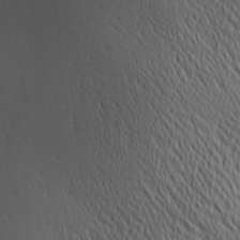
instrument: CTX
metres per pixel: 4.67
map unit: lAa
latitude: 1.5371
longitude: -115.6693
